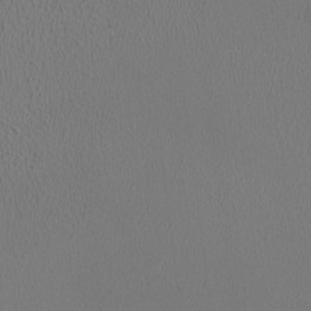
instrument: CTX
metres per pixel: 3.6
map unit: HNhu
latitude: -1.0487
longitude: -0.8002
